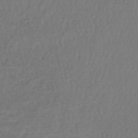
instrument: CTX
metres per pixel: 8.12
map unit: HNhu
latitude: -47.8611
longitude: 98.4818
